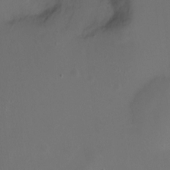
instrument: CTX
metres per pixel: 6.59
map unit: Ht
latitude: -6.1605
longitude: -34.3845
